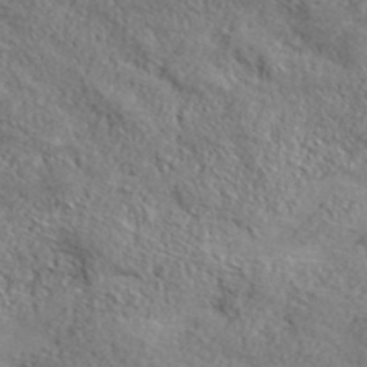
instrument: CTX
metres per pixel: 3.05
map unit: lHvf
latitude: 38.2522
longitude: -87.5560
